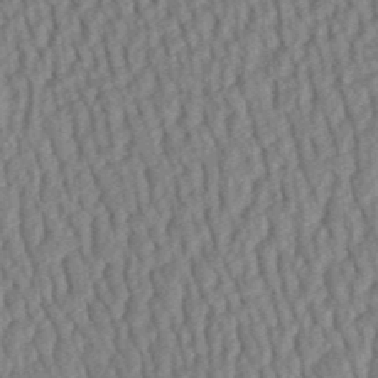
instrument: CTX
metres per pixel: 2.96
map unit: Aa
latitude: 31.0459
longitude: -142.2523
